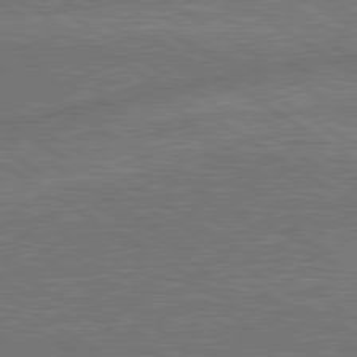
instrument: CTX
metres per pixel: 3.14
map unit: lApd
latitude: 79.8206
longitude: -162.1200
